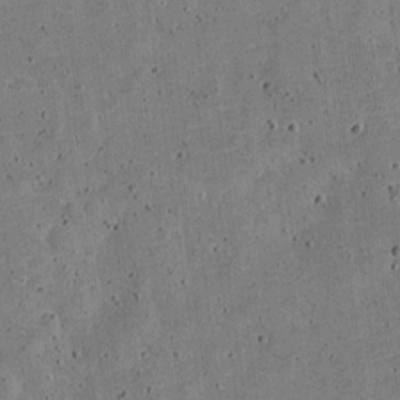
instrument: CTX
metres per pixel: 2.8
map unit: Nve
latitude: -25.4643
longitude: 105.6722
